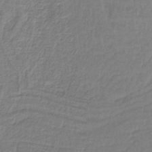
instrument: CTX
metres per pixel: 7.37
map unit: HNb
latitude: -36.9730
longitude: 57.5399
